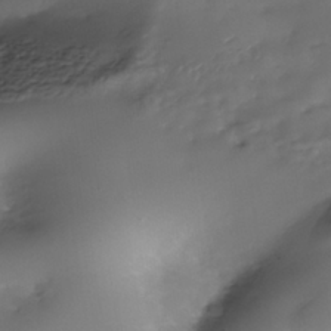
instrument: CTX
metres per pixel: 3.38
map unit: Nhe
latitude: -38.5763
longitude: -117.0836
